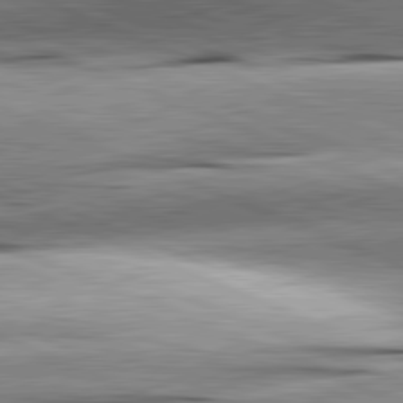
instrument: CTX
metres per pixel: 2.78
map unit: lApd
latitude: 81.9339
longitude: -167.6127
